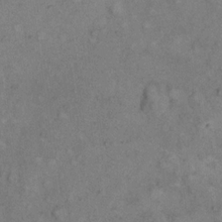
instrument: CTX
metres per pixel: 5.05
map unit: eHh
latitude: 17.6127
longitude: -62.6491
